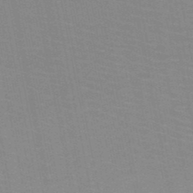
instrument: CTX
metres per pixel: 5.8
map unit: HNb
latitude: -49.5399
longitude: -49.4237
